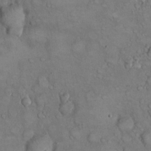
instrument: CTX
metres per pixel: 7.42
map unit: eHh
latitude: 22.1767
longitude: -60.1011
